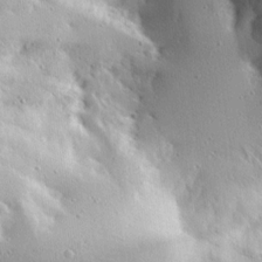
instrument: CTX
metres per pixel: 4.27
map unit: Ave
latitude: 13.5371
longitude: -138.4034
